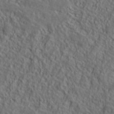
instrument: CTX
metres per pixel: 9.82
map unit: ANa
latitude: 39.8205
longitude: -90.1011
